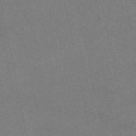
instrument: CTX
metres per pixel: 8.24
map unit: eAb
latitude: 46.7813
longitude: 115.7666
